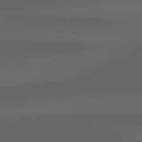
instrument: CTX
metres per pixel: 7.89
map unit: lApd
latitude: 82.9891
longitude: -135.0836
